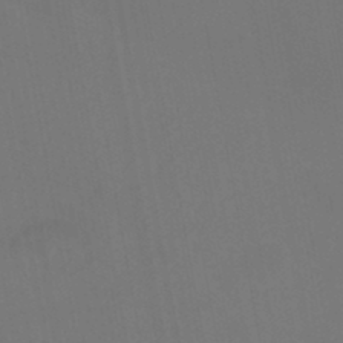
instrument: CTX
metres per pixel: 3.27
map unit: HNhu
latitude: -45.8233
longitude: 93.4076
